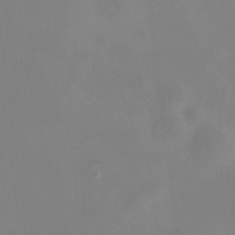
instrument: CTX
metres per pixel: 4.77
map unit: HNhu
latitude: 11.0648
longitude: 11.4266
